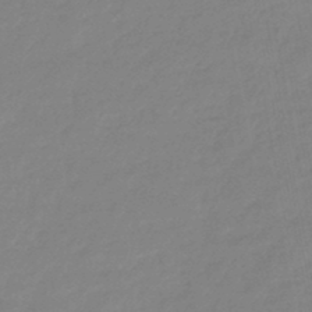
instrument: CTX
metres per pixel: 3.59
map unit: eHb
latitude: -45.0109
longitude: 88.3873
